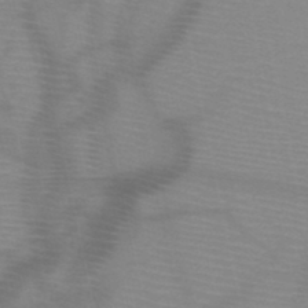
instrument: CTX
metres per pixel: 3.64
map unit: HNb
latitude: -48.9164
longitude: -43.6883
